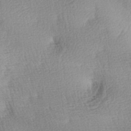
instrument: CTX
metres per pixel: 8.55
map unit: lAa
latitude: -4.9352
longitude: -121.4805
